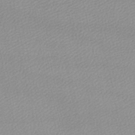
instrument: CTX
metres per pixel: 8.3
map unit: lHb
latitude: -46.2361
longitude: 69.9745
